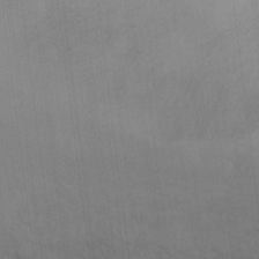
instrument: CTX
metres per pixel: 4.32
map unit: Ht
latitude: 11.5749
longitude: -32.3278
